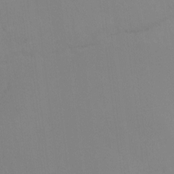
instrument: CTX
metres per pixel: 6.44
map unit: Ht
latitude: -9.7100
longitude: -37.9528
